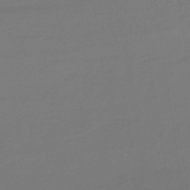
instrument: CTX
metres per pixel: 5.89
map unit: lHb
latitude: -38.8597
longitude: 63.1053
